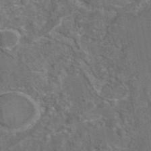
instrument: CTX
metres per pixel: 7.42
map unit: eAb
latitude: 45.0647
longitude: 110.5006
